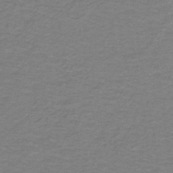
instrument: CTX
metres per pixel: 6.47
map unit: lHb
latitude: -42.2739
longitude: 53.9178
